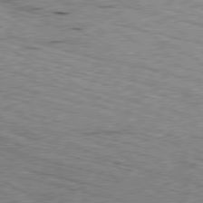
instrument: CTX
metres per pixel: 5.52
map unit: Ap
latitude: -80.6519
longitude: -50.7057
